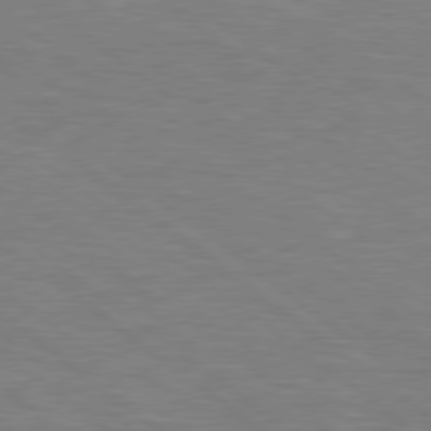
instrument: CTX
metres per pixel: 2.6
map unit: Hpe
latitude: 78.5735
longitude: -151.8583
